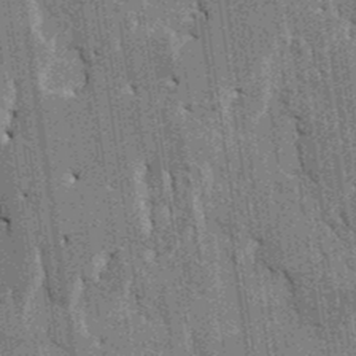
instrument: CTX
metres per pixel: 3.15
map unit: HNhu
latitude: 4.1389
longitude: -8.0633
